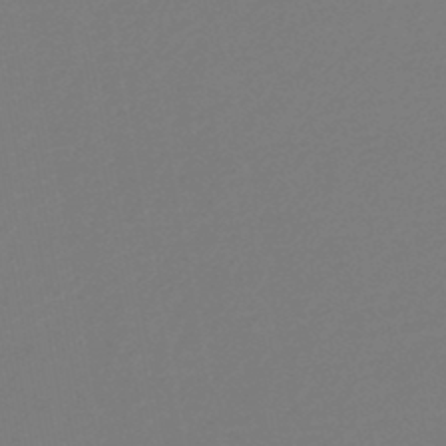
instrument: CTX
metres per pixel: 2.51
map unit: HNb
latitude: -47.2565
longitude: 57.0675
